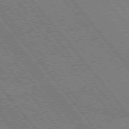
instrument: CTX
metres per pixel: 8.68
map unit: Hpe
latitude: 75.4804
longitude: -150.0444
